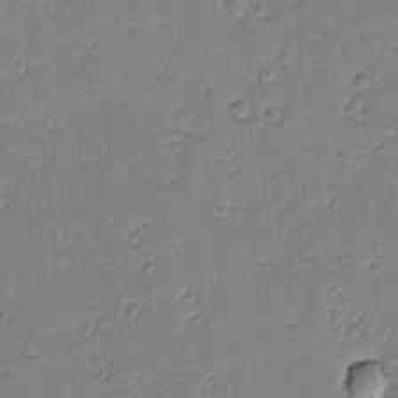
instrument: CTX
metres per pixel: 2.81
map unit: lAvf
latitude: -8.8408
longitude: -119.5749
